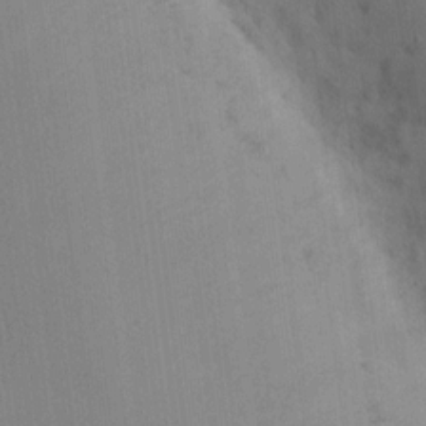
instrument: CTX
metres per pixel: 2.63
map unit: eHh
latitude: 12.4790
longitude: -62.4412
